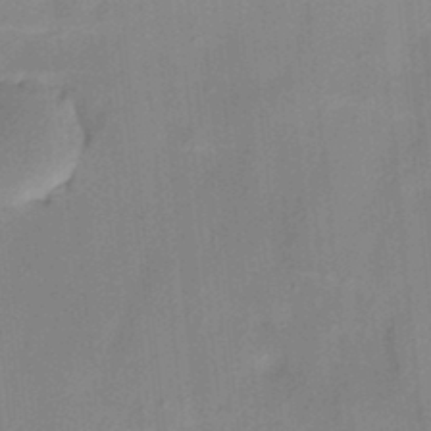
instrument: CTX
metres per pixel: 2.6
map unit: HNhu
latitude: 13.9528
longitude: 10.4818
